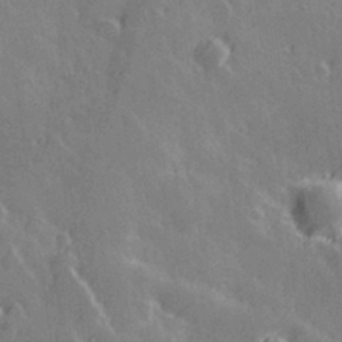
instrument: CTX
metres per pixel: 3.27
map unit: Hve
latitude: 27.8583
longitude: 145.7856
